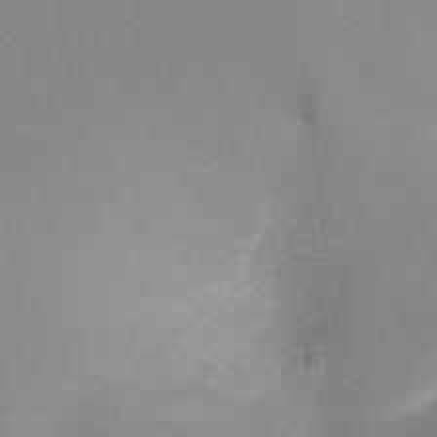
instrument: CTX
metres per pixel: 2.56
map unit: Ht
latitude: -8.3117
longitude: -24.7624
